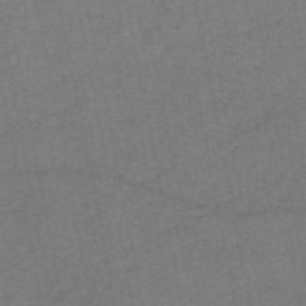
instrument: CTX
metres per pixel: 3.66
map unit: eAb
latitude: 47.8773
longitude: 104.1605
